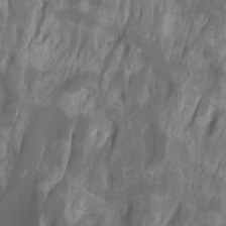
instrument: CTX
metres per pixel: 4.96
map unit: Htu
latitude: -7.5399
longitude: -48.8947
